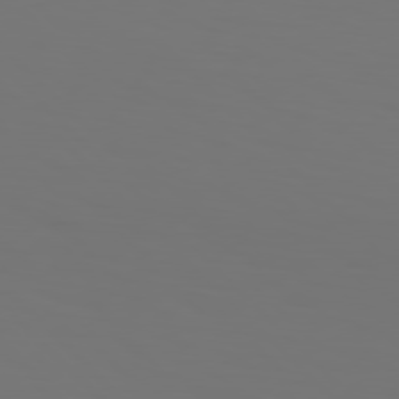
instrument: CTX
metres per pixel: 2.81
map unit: Hpe
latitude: 76.7813
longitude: -134.4034
